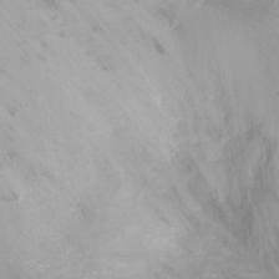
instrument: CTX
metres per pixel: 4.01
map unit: Nhu
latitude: -17.8801
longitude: -46.2334
